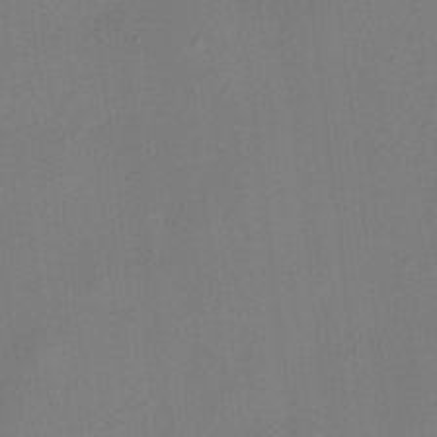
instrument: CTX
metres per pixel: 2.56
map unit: HNhu
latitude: 8.0633
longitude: 15.2376
